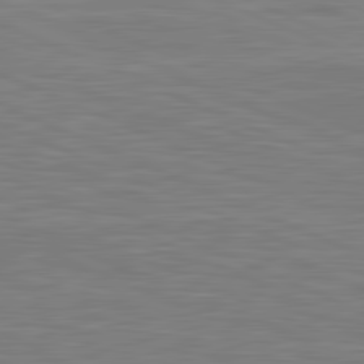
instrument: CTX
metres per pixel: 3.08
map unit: lApd
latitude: 81.7450
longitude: -170.5546
